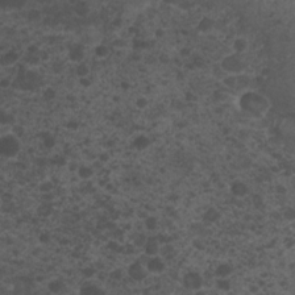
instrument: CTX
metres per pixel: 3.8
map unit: Nhu
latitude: 2.2333
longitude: -15.4049
